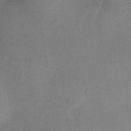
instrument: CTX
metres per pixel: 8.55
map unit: Ht
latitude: -10.9542
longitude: -28.0822
